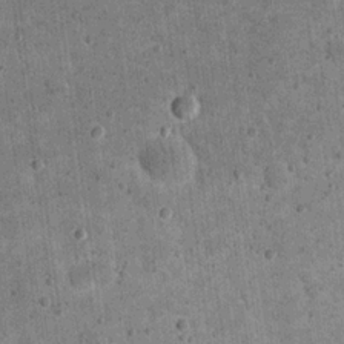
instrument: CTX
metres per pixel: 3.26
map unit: eHh
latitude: 20.8380
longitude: -63.4994
